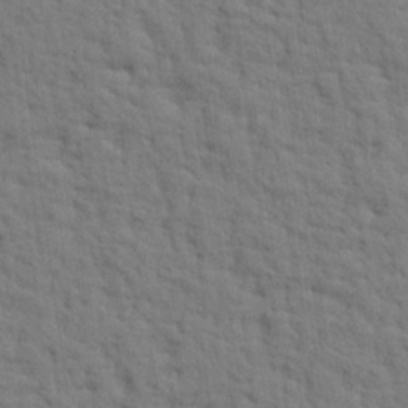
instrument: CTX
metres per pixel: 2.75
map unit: eHh
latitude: 25.1214
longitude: -79.3293
